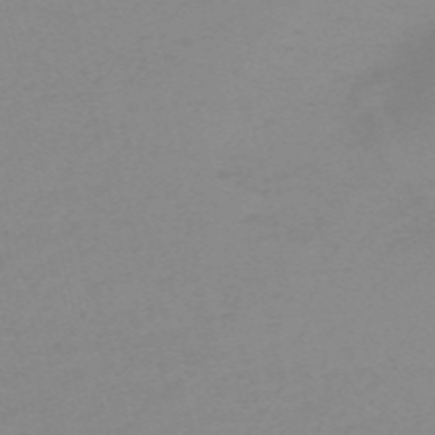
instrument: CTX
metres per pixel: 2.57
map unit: HNb
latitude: -56.1417
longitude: -42.9703
